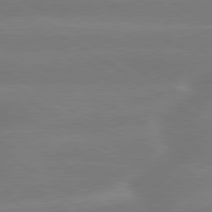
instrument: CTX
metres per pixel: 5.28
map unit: lApd
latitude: 79.7072
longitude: -143.4238
